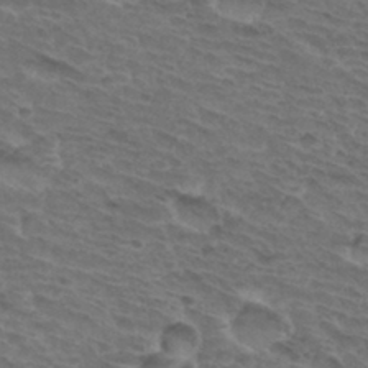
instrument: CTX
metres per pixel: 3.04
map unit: Hto
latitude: 32.6113
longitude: -45.6316
